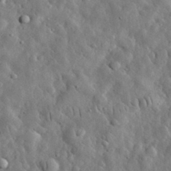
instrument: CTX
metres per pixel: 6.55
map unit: eHh
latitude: 31.9151
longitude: -73.8962
